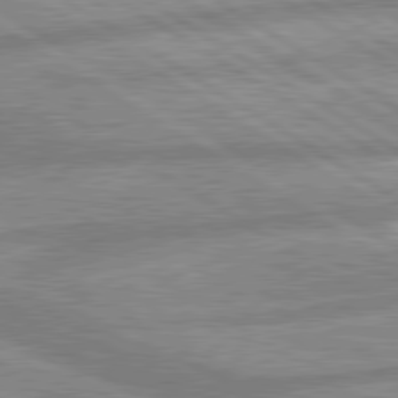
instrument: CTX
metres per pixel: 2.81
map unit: lApd
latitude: 80.1011
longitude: -170.1011
